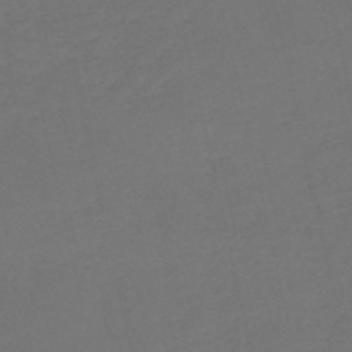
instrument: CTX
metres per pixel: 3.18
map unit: HNb
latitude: -54.2740
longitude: -50.1200
